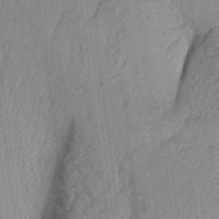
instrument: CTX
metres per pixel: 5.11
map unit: Aa
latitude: 15.6694
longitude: -146.7813
